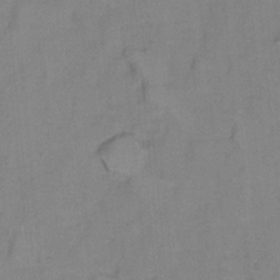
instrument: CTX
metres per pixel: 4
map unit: Hto
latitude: 7.7827
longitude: -37.9339
